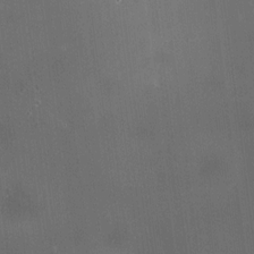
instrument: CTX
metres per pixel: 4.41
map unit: HNhu
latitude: 9.0459
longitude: 13.5021
